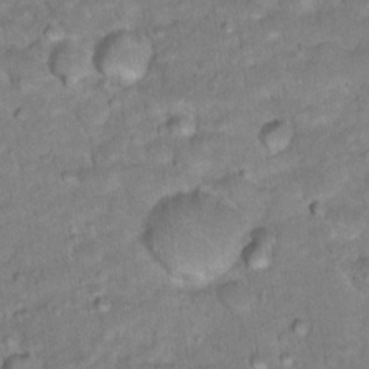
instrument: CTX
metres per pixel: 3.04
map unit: Hto
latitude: 18.3467
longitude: -35.8772
